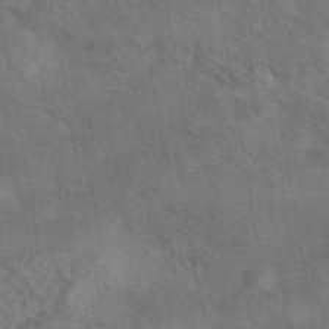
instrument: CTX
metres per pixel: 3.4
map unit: eAb
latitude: 42.6302
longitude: 108.4251
